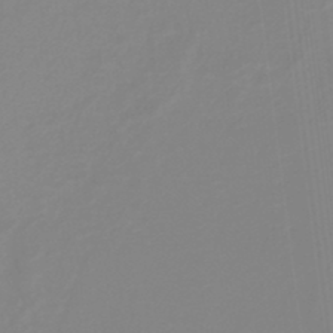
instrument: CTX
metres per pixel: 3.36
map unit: lHb
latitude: -40.7652
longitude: 51.4832
